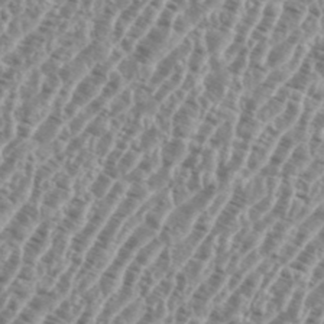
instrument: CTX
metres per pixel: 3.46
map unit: eHh
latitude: 36.9136
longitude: -135.8205
